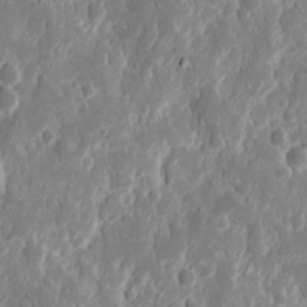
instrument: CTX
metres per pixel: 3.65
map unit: eHh
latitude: 12.5168
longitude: -72.2334
